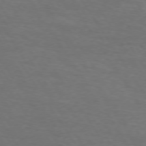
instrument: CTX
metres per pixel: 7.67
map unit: Hpe
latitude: 73.2915
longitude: -124.7813
